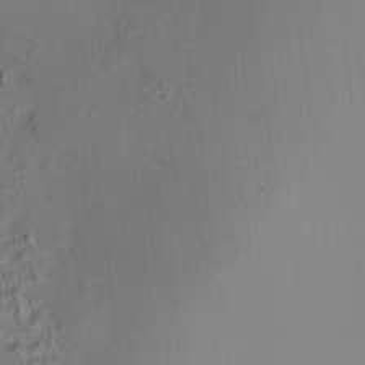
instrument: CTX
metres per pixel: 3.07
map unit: HNhu
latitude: 7.5182
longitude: 12.5574
